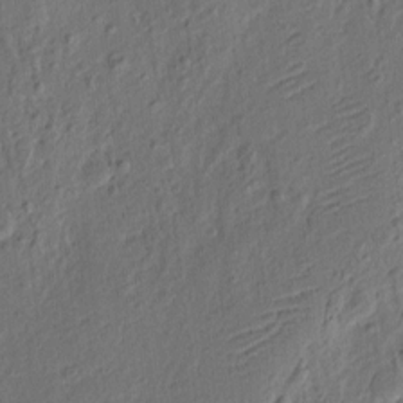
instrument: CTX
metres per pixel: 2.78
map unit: eHh
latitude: 3.0080
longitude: -78.3656
